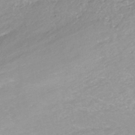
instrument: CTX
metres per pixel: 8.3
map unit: ANa
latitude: -37.8611
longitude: 94.5762
